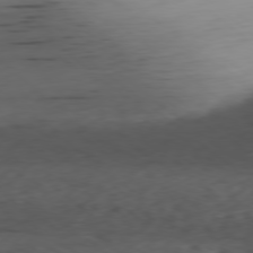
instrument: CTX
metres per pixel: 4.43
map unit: Ap
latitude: -78.9541
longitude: -59.5182
